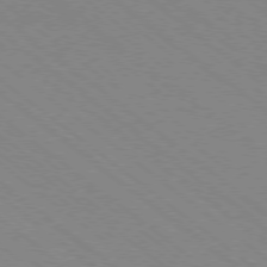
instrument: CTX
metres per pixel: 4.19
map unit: Ap
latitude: -78.6896
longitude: -64.5546
